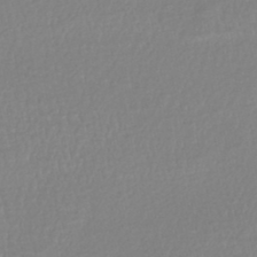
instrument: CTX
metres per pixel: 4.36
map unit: HNhu
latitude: -48.0094
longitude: 98.5574
